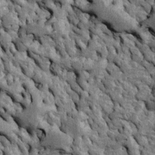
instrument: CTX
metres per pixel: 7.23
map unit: Htu
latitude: -4.7841
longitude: 156.9164
